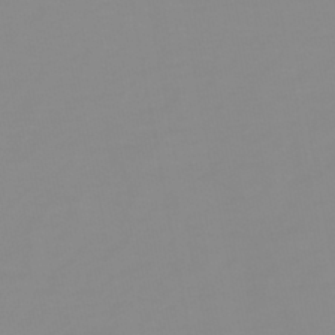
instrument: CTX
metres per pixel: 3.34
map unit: lHb
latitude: -44.0661
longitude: 55.2376
